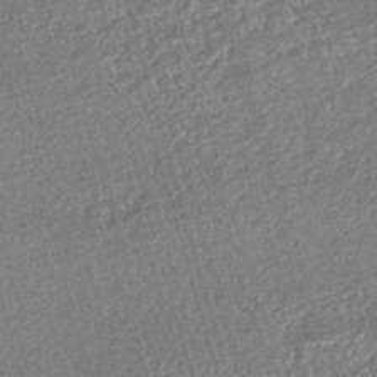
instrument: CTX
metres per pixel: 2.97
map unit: HNhu
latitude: -47.0864
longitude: 99.4832
